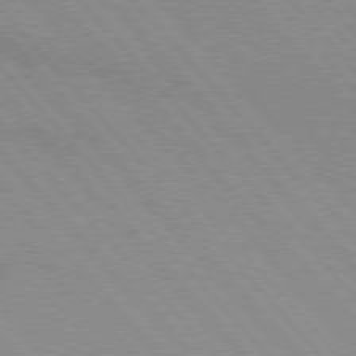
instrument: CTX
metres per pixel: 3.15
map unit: lApd
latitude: 76.3089
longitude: -86.3845
